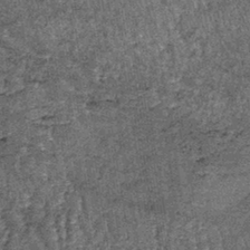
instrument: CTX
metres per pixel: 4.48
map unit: lHb
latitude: -39.8800
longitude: 66.8786
